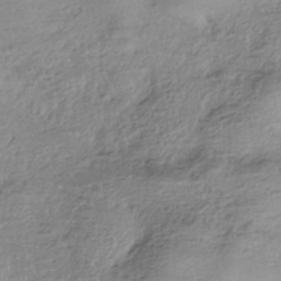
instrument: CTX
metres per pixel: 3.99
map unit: HNhu
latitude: -42.9352
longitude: 103.8045
